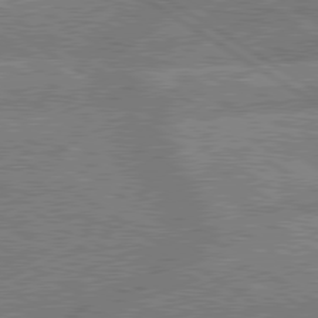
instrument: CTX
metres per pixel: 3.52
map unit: lApd
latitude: 79.5182
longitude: -162.5546
